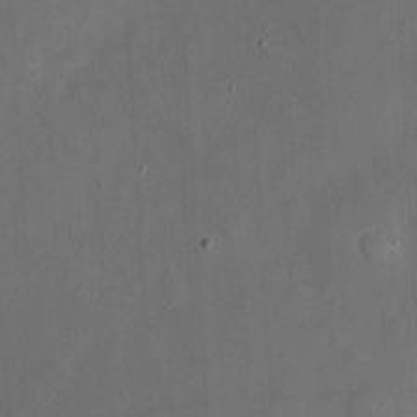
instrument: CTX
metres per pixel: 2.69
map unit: eHh
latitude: 5.1781
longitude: -68.8569
